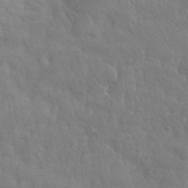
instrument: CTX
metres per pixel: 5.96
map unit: eHh
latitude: 31.3293
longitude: -67.5560
